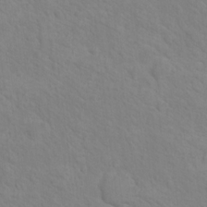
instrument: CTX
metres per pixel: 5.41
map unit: Nhu
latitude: 17.3104
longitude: -33.6505
